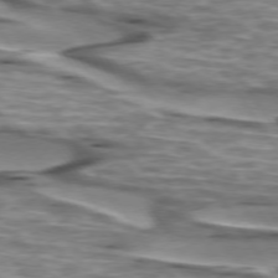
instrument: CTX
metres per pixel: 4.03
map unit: lApd
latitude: 74.5168
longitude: -57.0080
